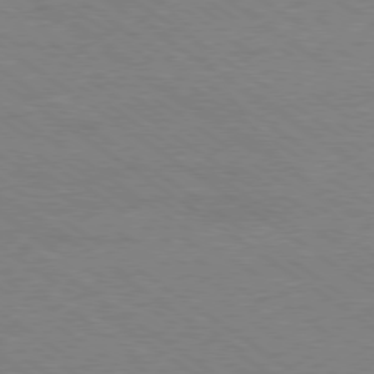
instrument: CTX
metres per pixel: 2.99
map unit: Ap
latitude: -79.2942
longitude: -82.5923
